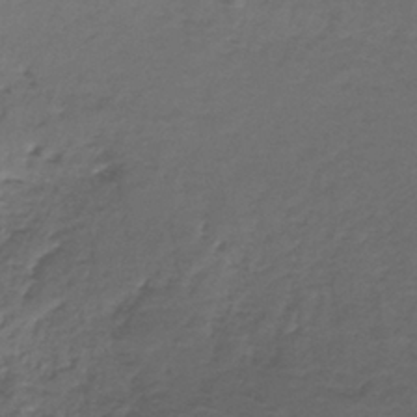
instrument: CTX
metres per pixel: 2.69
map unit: HNb
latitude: -36.7841
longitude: 53.5399
